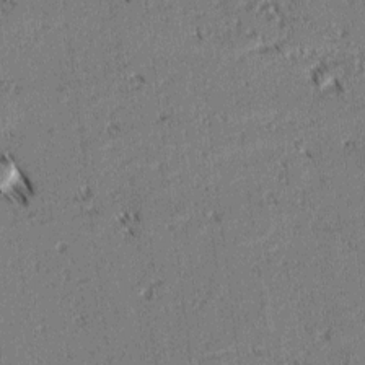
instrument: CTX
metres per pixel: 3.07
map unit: lAvf
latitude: 2.8002
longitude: -105.9906
